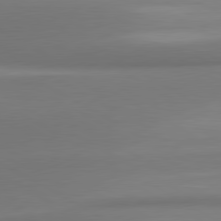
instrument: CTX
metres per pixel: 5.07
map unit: lApd
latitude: 80.3467
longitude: 173.9556
